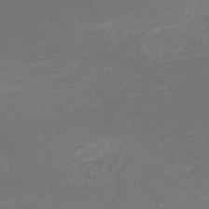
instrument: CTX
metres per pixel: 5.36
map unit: HNb
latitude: -49.8612
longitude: -45.2726
